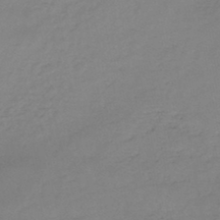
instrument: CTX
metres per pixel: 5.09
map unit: HNb
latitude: -46.3306
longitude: -35.3670
